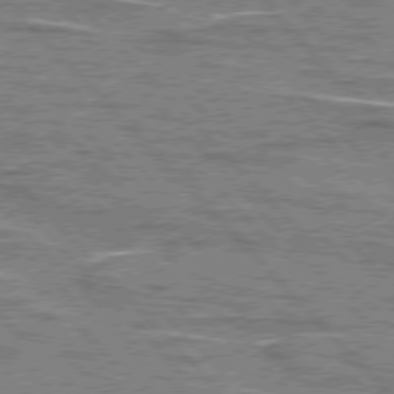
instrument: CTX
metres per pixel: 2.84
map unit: lApd
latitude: 76.4412
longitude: -81.3293
